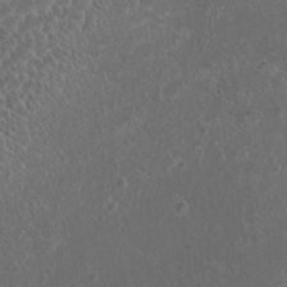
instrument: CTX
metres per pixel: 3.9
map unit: HNhu
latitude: 1.6693
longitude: 7.0675
